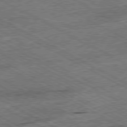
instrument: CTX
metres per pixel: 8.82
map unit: Ap
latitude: -80.5385
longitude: -85.0081
